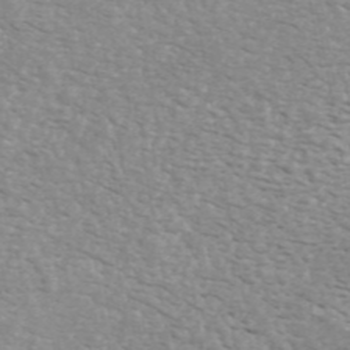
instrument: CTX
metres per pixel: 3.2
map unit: ANa
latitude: 45.5938
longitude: 28.6141
